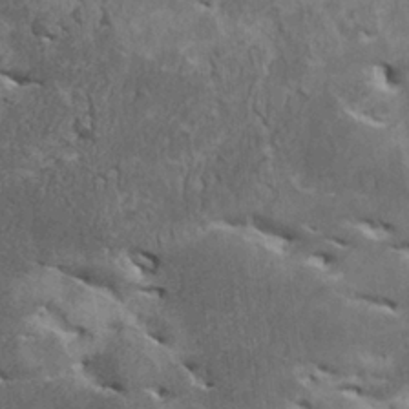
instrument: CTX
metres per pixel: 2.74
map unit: HNhu
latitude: 0.1577
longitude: 4.0850
